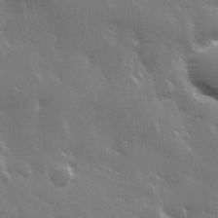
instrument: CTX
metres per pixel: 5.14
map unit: Hve
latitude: 28.6490
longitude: 148.2929
